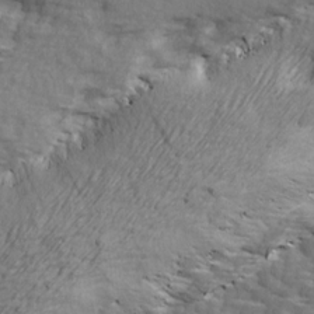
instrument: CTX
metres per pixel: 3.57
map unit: Ave
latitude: 14.8002
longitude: -104.9892
